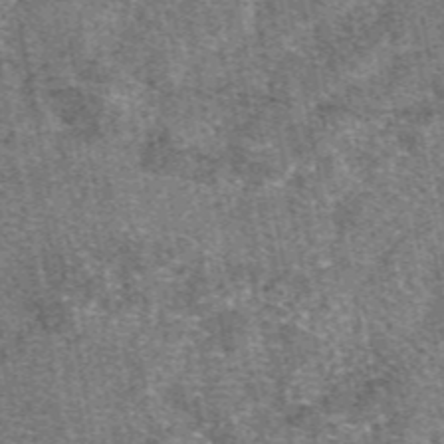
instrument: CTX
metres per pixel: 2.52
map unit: eAb
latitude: 48.0822
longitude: 106.9542
